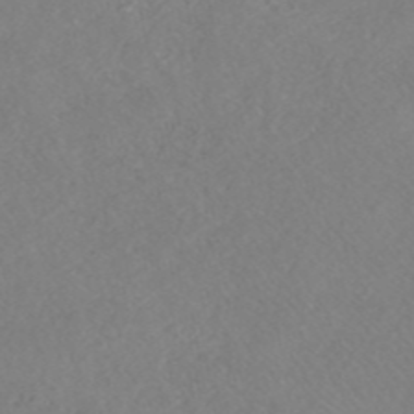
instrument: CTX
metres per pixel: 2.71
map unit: ANa
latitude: 44.5546
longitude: 22.8030
